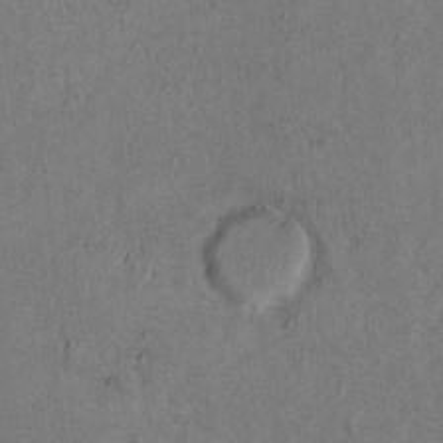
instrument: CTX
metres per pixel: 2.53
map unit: Ht
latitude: 10.1956
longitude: -32.2523
